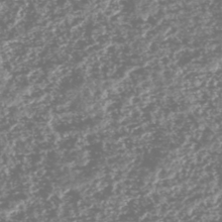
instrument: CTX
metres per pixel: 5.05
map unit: HNhu
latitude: -47.1620
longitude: 31.2187
